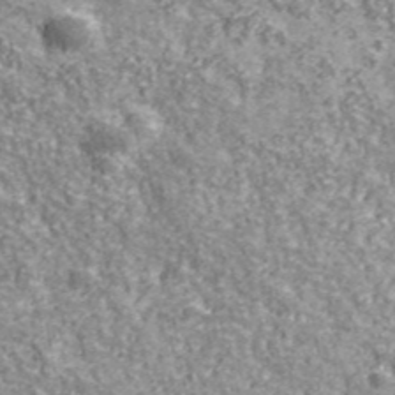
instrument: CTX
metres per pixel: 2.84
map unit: eHh
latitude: 43.6505
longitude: -90.5924
